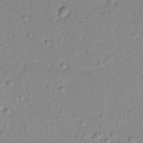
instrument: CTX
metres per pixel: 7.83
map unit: lAvf
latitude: -9.3321
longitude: -120.7247
